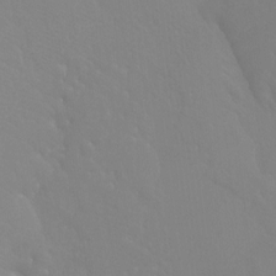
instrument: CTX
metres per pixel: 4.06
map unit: Ht
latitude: -6.8408
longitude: -32.2145
